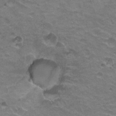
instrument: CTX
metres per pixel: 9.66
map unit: Hto
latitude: 21.4238
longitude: -32.0633
